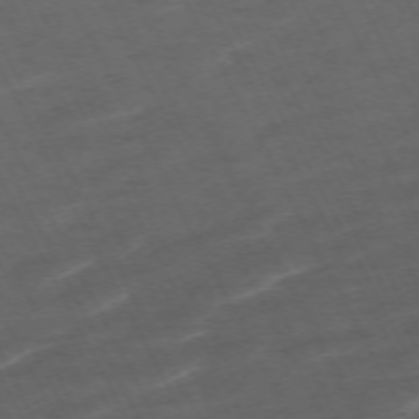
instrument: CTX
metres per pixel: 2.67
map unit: Hpe
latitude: -71.0675
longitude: 15.5399
